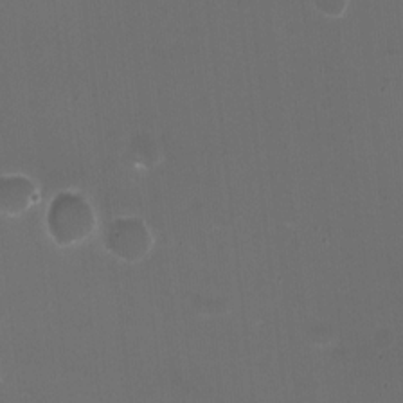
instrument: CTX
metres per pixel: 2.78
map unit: HNhu
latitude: -2.3495
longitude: -3.4048
